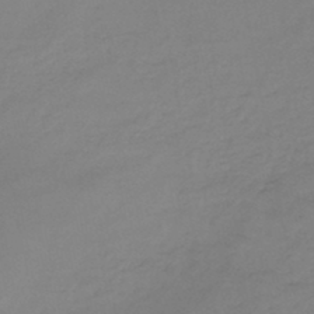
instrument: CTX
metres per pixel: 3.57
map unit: HNb
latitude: -45.9556
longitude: -35.5749
